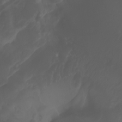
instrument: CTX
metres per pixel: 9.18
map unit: Aa
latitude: -7.4832
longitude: -79.3671
